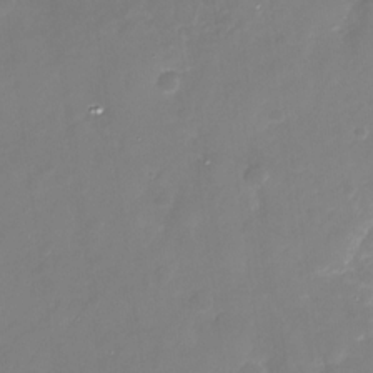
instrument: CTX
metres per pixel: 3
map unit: Nhu
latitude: -29.4454
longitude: -78.0822
